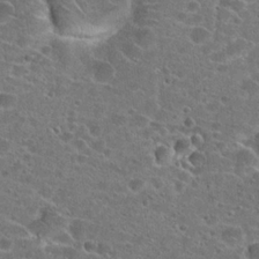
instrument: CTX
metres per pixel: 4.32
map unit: Hto
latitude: 22.6490
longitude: -43.2159
